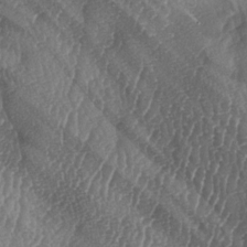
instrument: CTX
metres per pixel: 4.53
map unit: lAa
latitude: -6.3684
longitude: -129.4804
